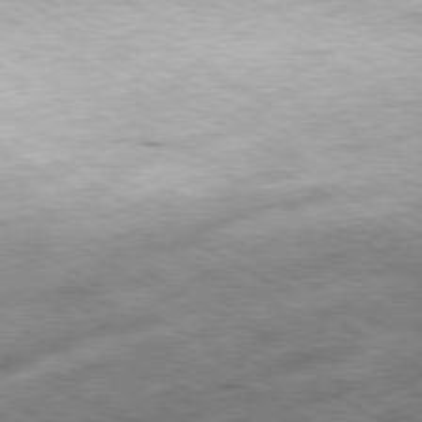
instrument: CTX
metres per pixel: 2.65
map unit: Ap
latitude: -80.5385
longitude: -72.3468
